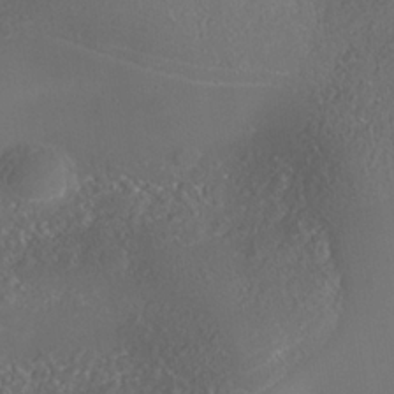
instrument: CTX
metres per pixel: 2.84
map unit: Nhe
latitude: -38.0850
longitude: -119.5749
